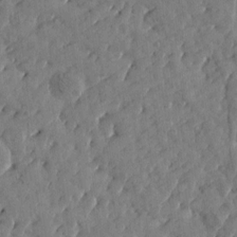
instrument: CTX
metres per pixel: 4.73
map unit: Htu
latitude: 1.1025
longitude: 179.3887
